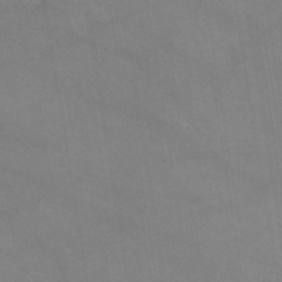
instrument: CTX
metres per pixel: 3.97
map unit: HNb
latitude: -45.6533
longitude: -37.2159
